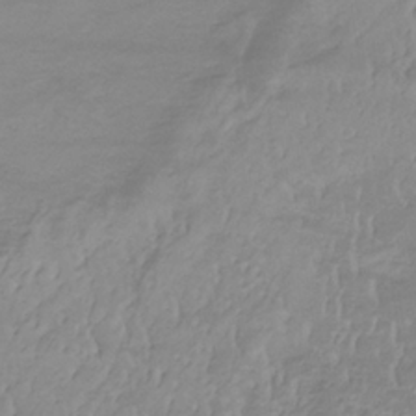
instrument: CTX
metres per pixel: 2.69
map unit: lHb
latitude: -34.0094
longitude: 70.3306
